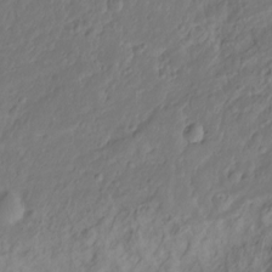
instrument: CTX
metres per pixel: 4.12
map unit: Hto
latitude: -12.8408
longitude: -39.5938
